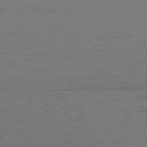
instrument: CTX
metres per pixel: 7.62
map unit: Ap
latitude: -78.7463
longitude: -82.5356
